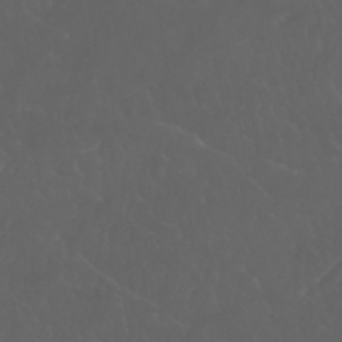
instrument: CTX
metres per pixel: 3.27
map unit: Nhu
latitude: 22.8191
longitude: -64.9325
